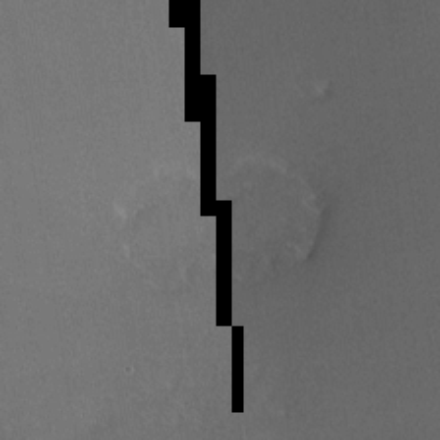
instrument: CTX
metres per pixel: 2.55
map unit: HNhu
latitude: 5.7072
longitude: 14.4629
